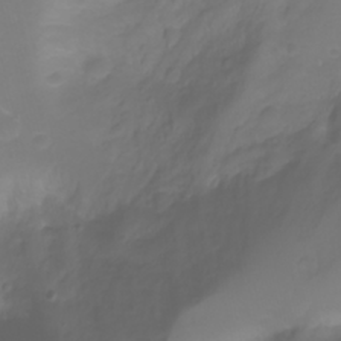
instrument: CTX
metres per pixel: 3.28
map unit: Nhu
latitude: -11.6722
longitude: -64.0255
